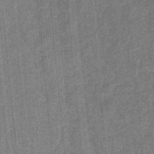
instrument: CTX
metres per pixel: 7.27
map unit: eHb
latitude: -32.1228
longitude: 73.5399
